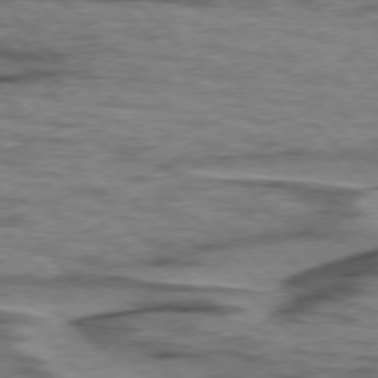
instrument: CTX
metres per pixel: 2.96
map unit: lApd
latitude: 76.7057
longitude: -77.4993
